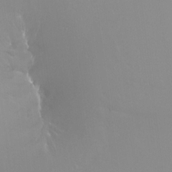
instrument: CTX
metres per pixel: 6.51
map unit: Ht
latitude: -12.9164
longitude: -44.7813
